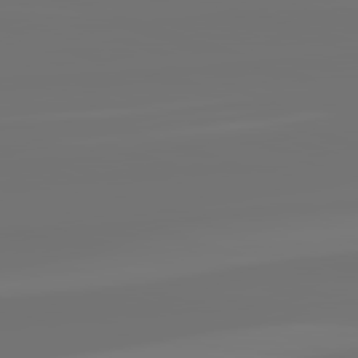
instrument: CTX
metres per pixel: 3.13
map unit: lApd
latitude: 82.3467
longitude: -160.9891
